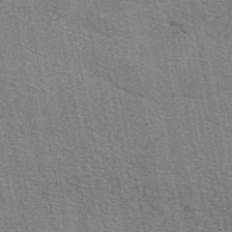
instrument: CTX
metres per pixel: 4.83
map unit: eAb
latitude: 49.2915
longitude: 116.3117
